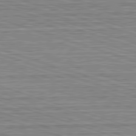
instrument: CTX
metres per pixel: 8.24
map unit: Hpe
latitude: -82.7652
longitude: 9.6155
